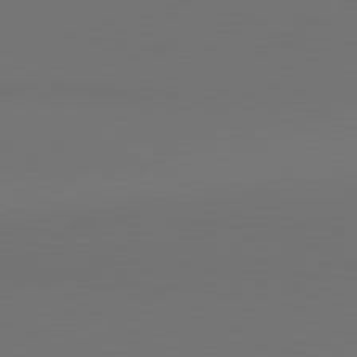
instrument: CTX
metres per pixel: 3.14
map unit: lApd
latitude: 81.0080
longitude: 153.5021
